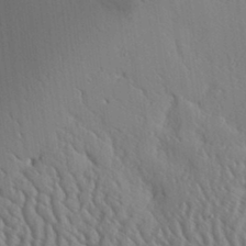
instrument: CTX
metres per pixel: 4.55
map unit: Aa
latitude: 31.1026
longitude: -140.6868
